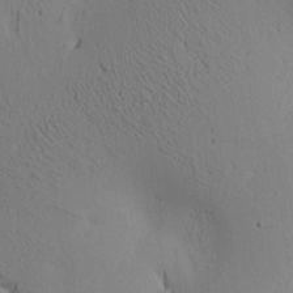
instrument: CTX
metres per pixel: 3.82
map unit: lAa
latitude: 6.8569
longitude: -114.3656
